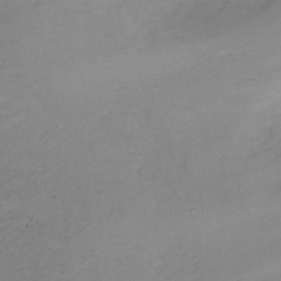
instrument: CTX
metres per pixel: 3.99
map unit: Ht
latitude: 1.8772
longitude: -34.5734
